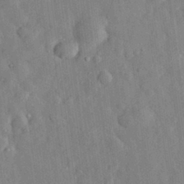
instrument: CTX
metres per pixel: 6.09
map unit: eHh
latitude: 29.4237
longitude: -77.0836
